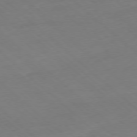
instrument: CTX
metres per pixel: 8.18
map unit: Hpe
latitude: -78.3117
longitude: 13.8800
